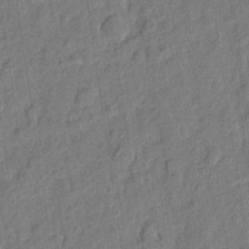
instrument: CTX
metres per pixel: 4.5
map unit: eHh
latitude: 7.1970
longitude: -75.7072
